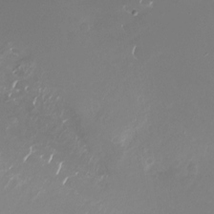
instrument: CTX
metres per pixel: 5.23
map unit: Nhu
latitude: -26.3684
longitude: -73.3671
